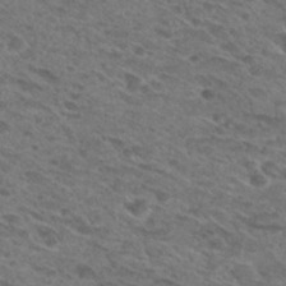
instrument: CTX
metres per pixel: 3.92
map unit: Hto
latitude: 30.3845
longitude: -47.8962
